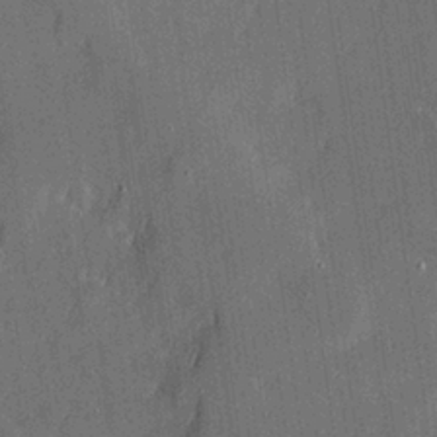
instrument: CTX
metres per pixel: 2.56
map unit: Hve
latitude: 26.8002
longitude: 144.4251
